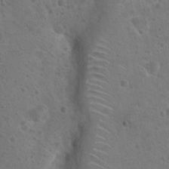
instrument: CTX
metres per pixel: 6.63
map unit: Hto
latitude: 22.3845
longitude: -48.7057
